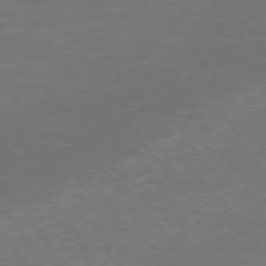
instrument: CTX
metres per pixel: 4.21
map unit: Ap
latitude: -74.6897
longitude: -75.9906
